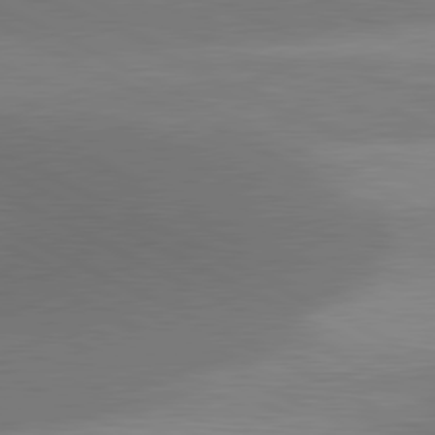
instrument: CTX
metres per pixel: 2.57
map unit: lApd
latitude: 80.9325
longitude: 139.5777
